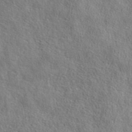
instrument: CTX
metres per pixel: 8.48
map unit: eAb
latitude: 44.0444
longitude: 112.4818
